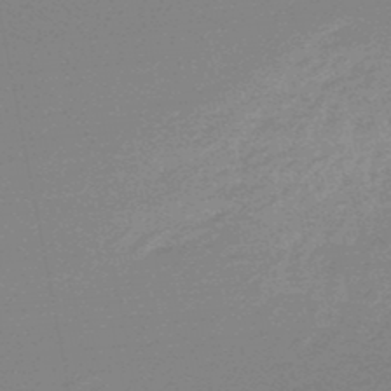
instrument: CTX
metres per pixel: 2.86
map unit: lHb
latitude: -48.5196
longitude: 81.7100
